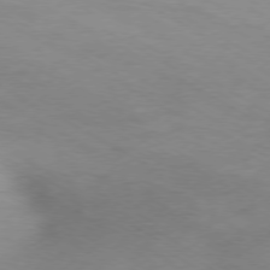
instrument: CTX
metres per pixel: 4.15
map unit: Ap
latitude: -77.7856
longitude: -74.6679
